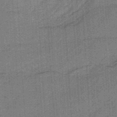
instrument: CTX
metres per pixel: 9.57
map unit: HNb
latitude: -36.4251
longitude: 57.4265
